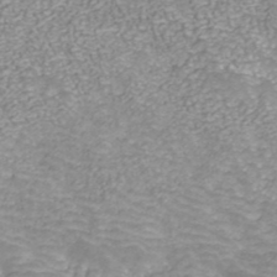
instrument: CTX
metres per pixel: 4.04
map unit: ANa
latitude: 40.4223
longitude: 21.5777
